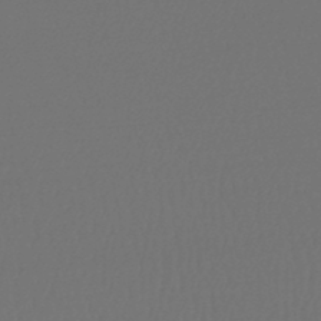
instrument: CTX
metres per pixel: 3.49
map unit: lHb
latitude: -47.8800
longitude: 62.0283
